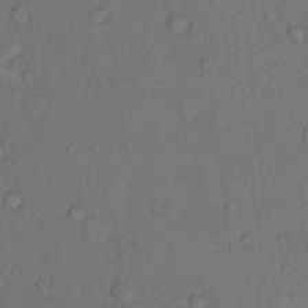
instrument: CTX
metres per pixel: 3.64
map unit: Hto
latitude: 9.8961
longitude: -58.7624
